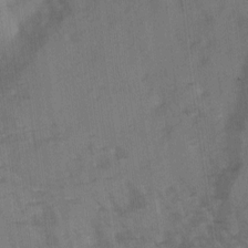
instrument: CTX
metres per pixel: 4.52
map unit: Ave
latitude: 0.5545
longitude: -110.6869
